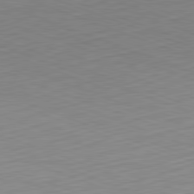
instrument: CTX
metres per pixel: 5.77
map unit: Hpe
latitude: -82.1228
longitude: 15.6911
